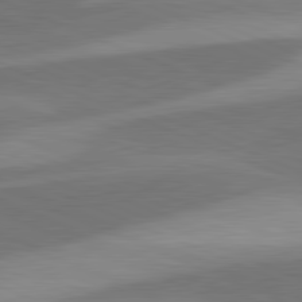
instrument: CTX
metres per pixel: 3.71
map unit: lApd
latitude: 81.5371
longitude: 124.3684
